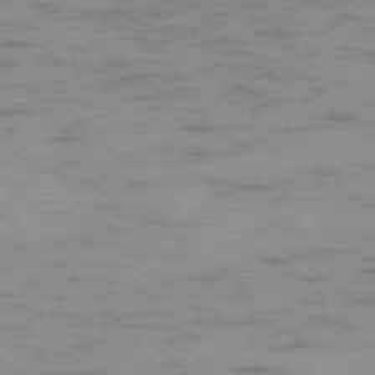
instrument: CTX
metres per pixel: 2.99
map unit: Hpe
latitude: -74.1417
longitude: 6.7652
